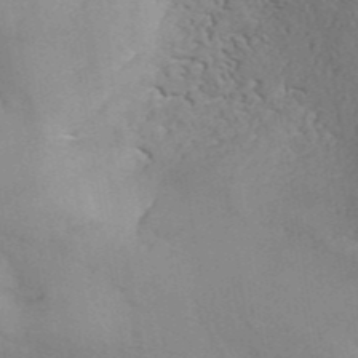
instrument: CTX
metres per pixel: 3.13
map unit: ANa
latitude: 41.7450
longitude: 51.0675
